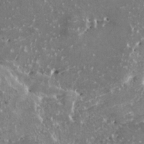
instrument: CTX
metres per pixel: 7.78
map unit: HNhu
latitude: 1.7071
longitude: 6.3684
